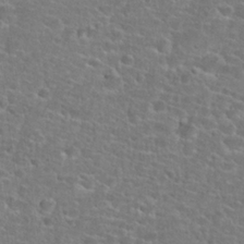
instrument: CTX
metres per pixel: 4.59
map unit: Hto
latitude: 25.9339
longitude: -48.8947
